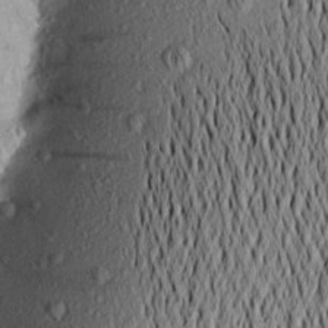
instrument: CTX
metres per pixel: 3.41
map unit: Aa
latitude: 18.6112
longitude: -148.8947
